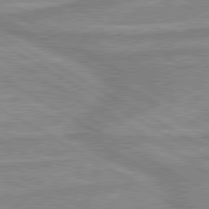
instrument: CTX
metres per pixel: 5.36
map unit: lApd
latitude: 80.0255
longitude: -173.7449
